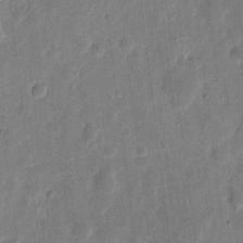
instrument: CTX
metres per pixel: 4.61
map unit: eHh
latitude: 7.3671
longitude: -71.4237
